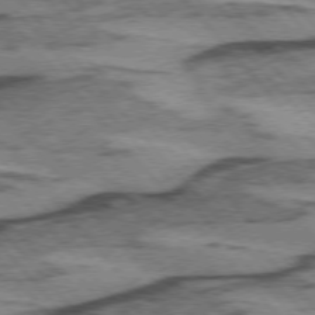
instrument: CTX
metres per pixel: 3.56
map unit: lApd
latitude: 74.9325
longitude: -77.9339
